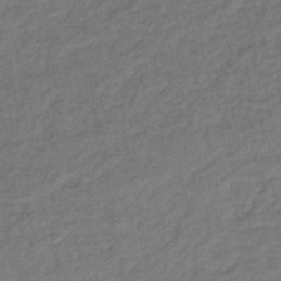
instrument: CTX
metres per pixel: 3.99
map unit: lHb
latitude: -37.9178
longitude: 59.8422
